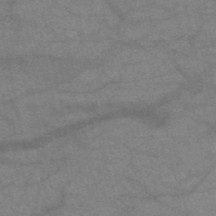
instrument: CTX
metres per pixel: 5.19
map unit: HNb
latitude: -52.6707
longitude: -43.0459
